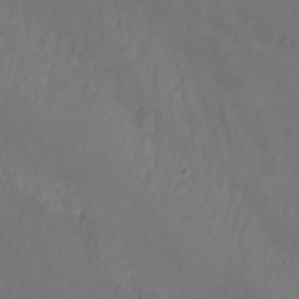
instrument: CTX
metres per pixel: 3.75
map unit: Nhu
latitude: -13.9745
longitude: -52.3090
